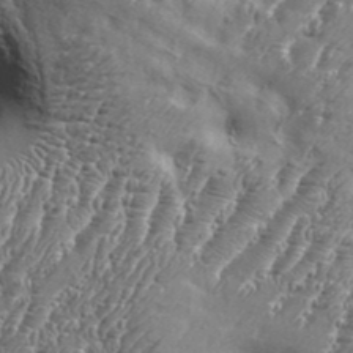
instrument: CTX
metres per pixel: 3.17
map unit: Aa
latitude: 34.5734
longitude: -135.2537
